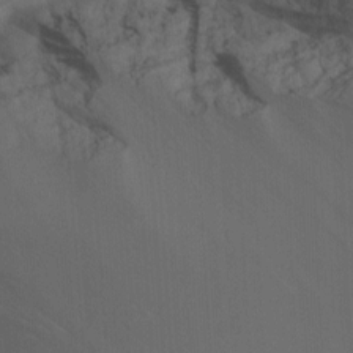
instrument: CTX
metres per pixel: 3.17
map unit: Nhu
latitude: -7.2943
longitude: -78.8002
